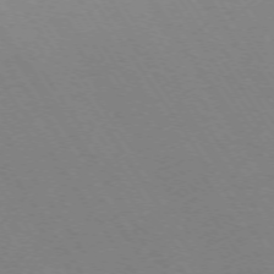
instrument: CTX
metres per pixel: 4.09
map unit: Ap
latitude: -73.7100
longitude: -70.6301
